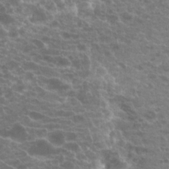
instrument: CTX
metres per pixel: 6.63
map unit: Hto
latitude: 20.2334
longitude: -40.3089
